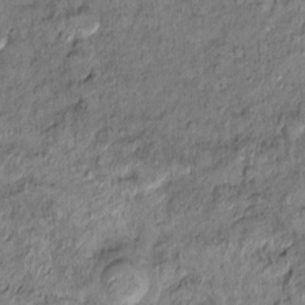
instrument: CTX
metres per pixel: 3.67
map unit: Ht
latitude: 11.4238
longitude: -37.8961
